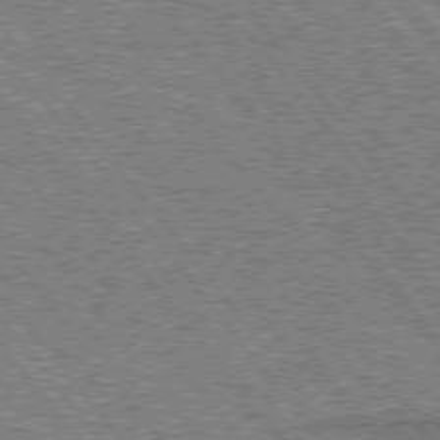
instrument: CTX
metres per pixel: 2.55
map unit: lApd
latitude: 75.4049
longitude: -77.2537
